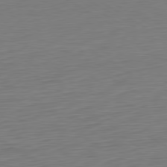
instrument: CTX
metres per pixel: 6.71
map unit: Ap
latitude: -80.5196
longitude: -68.0633
